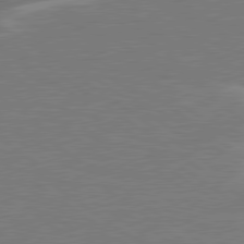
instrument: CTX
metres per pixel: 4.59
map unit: lApd
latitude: 79.2348
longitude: -92.7624
